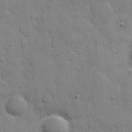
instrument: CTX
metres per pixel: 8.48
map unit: eHh
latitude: 9.2348
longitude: -67.0458
